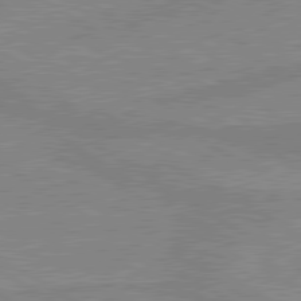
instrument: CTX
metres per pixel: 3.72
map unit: lApd
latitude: 80.2333
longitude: -174.9325
